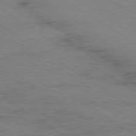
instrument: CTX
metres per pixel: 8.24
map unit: Ap
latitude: -79.7855
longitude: -53.0270
